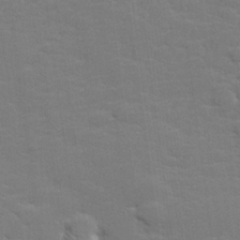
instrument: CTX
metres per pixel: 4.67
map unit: lHvf
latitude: 25.4048
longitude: 142.2172
